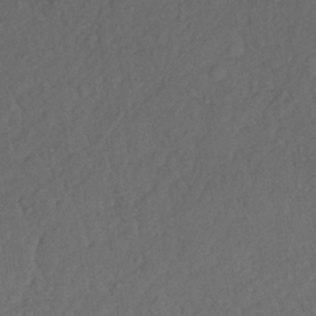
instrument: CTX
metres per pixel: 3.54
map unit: Nhu
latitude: 22.2333
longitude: -70.7246
